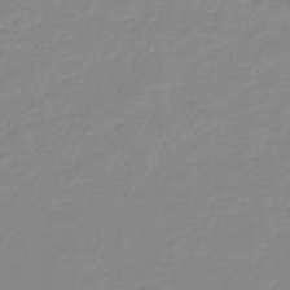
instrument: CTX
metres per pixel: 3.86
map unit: lHb
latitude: -45.3132
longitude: 65.7289
